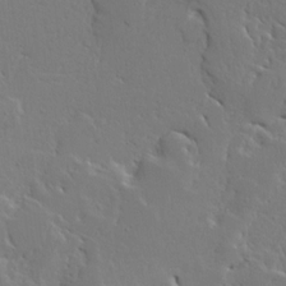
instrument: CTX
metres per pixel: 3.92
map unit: Ave
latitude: 13.6883
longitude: -137.6316
